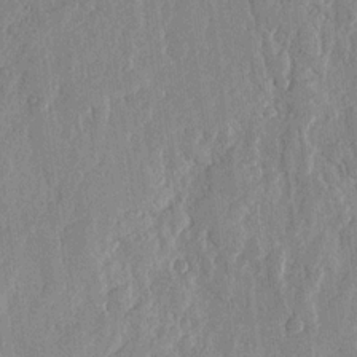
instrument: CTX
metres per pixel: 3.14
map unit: lHvf
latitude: 18.0822
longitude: -116.3089
